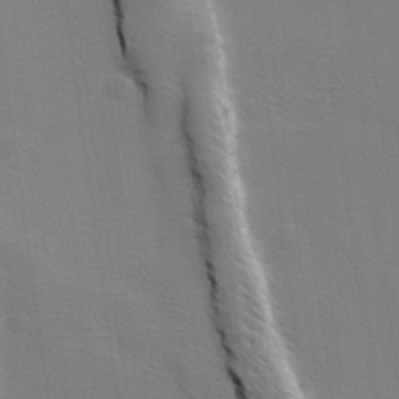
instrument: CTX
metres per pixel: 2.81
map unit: lHvf
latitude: 24.8191
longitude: 143.6155
